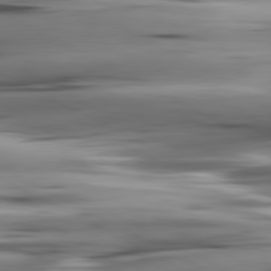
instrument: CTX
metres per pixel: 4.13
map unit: lApd
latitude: 80.6679
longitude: -123.6694
